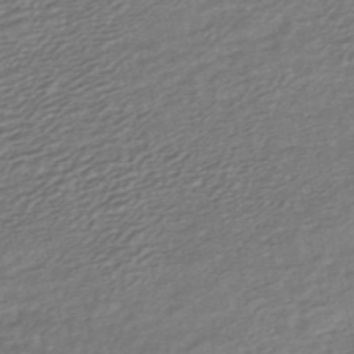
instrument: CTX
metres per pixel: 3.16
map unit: HNhu
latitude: -45.7289
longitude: 104.8408
